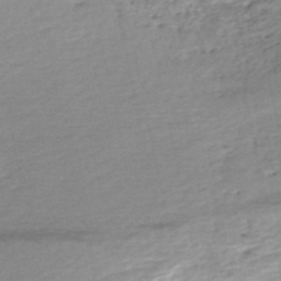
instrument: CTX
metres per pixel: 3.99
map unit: eHh
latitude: -52.6707
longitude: -24.3656
